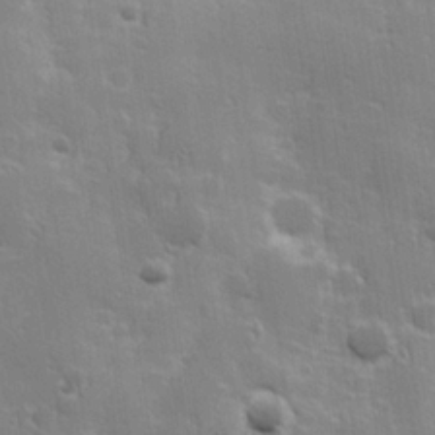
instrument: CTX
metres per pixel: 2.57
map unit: Hve
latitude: 23.8205
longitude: 146.8975
